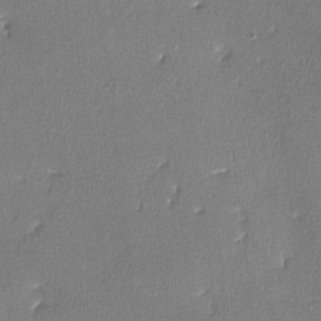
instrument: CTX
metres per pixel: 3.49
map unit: lHvf
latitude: -11.6533
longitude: -102.3278
